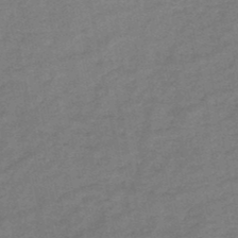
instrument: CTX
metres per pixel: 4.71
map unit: HNb
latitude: -47.1431
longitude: -35.8016
